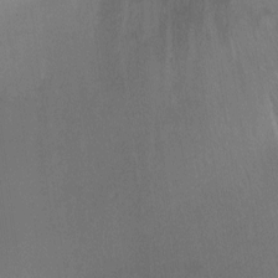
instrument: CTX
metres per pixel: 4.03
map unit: Ht
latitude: -8.7841
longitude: -38.4979
